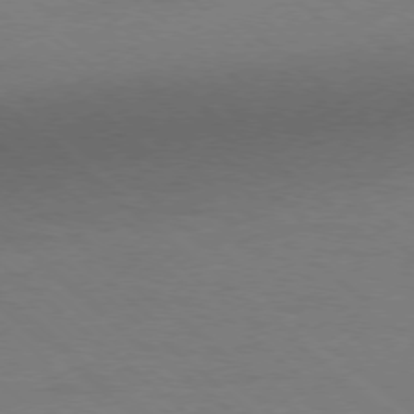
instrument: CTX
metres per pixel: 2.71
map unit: Ap
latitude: -78.5573
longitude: -55.3104
